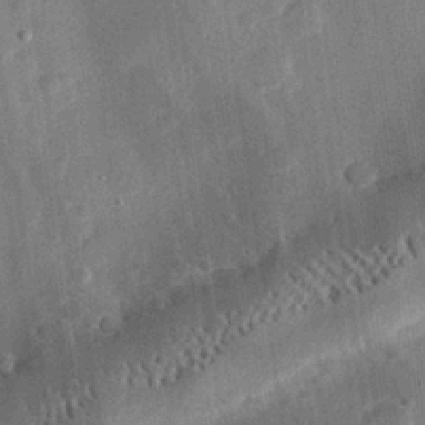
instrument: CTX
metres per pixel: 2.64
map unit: eHh
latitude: 27.5371
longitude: -82.6490
